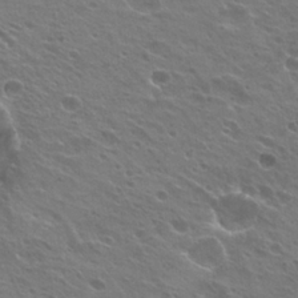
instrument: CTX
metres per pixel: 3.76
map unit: Hto
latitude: 24.4790
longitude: -30.5168
